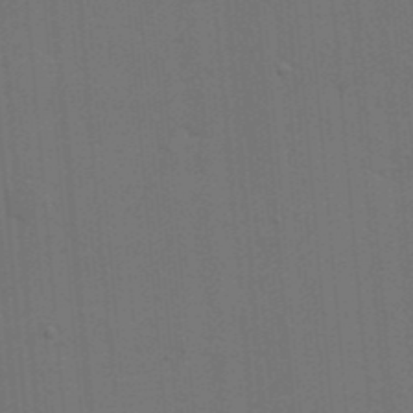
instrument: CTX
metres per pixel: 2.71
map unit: eHh
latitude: 19.6127
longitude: -63.9339
